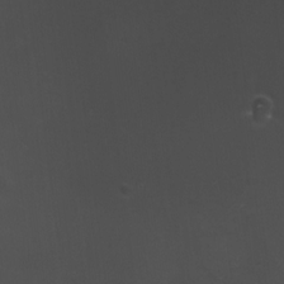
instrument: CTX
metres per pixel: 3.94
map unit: HNhu
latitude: 10.8380
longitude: 22.2362
